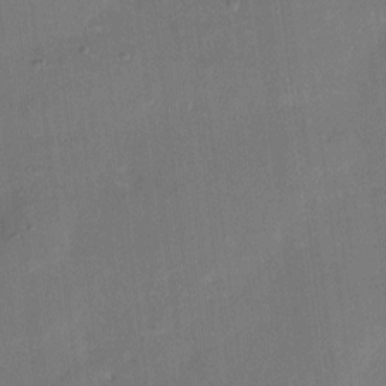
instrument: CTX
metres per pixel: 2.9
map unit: eHh
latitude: 5.1970
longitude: -68.2901
